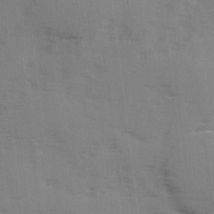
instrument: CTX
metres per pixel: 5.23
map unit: Ave
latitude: 2.3278
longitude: -110.9703
